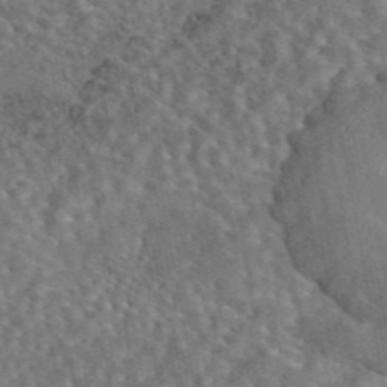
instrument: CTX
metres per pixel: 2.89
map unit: eAb
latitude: 44.6301
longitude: 110.5762
